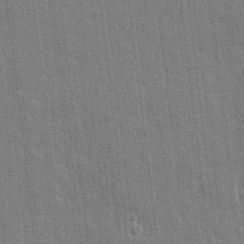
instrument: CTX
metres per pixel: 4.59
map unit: eHh
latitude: 5.9717
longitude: -74.5168
